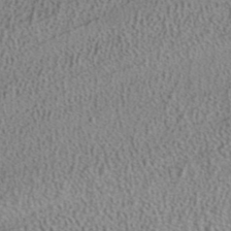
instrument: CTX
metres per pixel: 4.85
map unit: ANa
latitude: 39.8205
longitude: 24.3684
